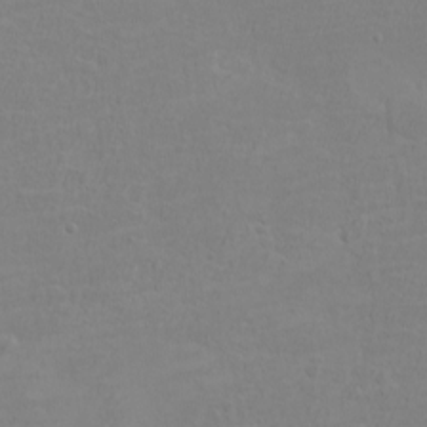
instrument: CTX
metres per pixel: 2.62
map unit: eHh
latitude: -3.1431
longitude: -74.7057
